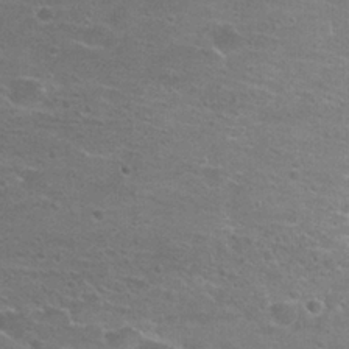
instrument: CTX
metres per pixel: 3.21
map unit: Hto
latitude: 21.4427
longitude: -43.6694
